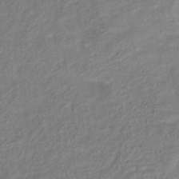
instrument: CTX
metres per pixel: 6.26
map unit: lHb
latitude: -40.7463
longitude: 78.0850
